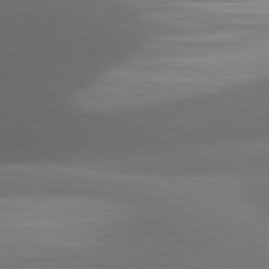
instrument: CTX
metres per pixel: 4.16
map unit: lApd
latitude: 81.2915
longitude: 133.2565
